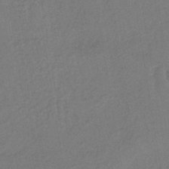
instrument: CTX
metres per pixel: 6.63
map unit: lHb
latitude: -38.8975
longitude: 63.4643
